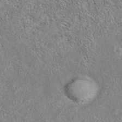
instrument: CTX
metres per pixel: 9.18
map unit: eAb
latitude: 35.9528
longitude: 112.8786
